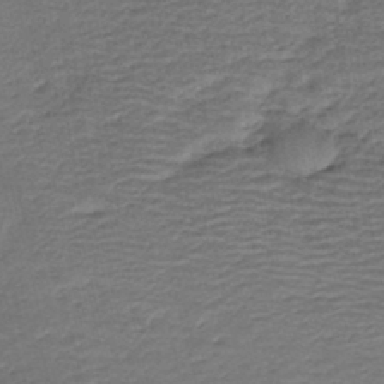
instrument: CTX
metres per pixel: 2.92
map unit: HNb
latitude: -42.9919
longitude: 50.8597
